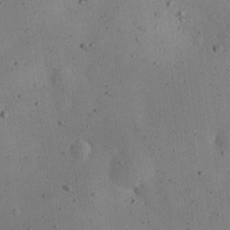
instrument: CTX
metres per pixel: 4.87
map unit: eHh
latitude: 25.2348
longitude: -71.7827
